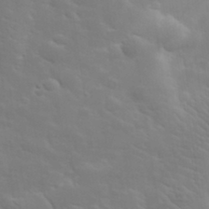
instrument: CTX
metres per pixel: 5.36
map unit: lHvf
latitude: 33.1781
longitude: -82.5734
